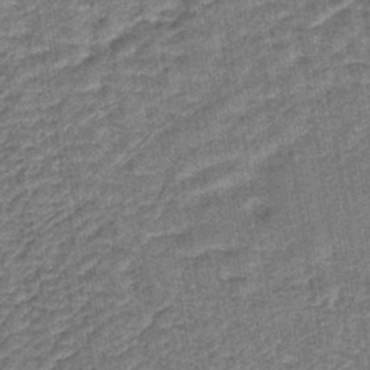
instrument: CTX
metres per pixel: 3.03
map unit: lHb
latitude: -40.1606
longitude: 63.5210
